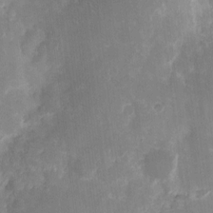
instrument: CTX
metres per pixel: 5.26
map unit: eHh
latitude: 11.0648
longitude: -71.7261
